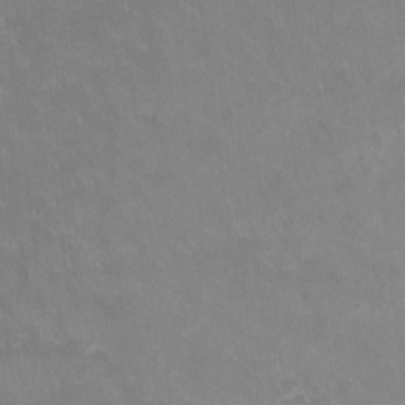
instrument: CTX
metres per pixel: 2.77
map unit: HNhu
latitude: -1.4833
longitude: -3.9906
